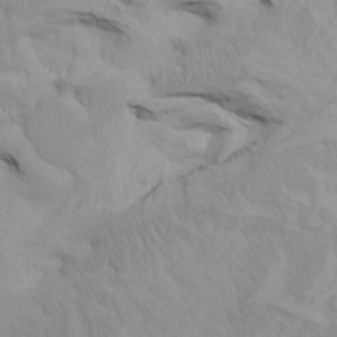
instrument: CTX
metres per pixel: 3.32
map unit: Htu
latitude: -7.4454
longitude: -68.0255
